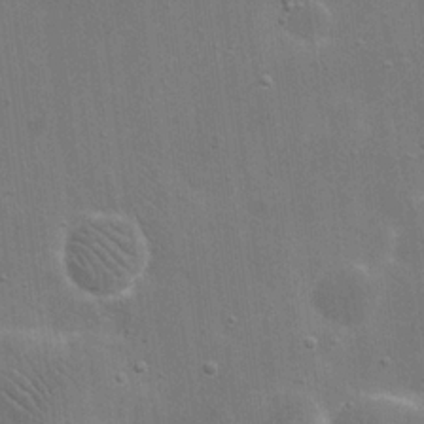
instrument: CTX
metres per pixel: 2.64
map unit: eHh
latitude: 20.6680
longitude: -66.3656
